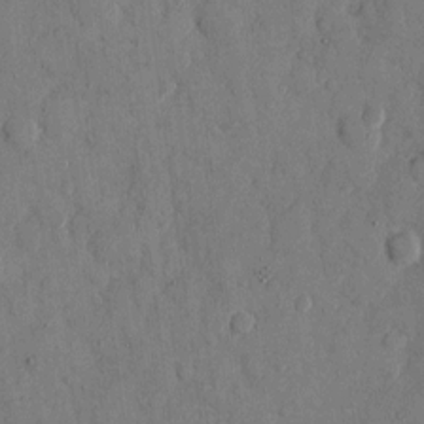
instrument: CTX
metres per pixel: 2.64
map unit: eHh
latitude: 9.5938
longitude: -67.2914
